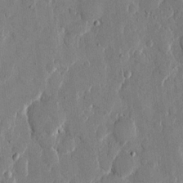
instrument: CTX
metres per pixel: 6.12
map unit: eHh
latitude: 12.9703
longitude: -69.1025
